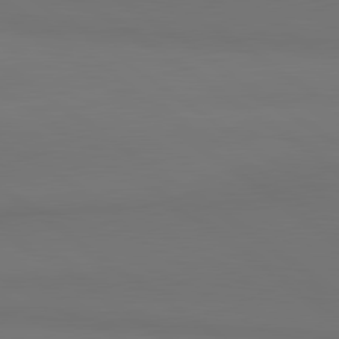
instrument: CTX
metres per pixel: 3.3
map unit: lApd
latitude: 81.1214
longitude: 153.8989
